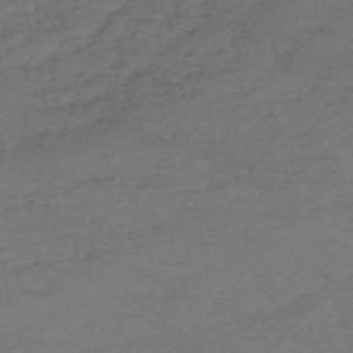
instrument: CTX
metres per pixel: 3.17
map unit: HNb
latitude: -55.3888
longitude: -45.0269
